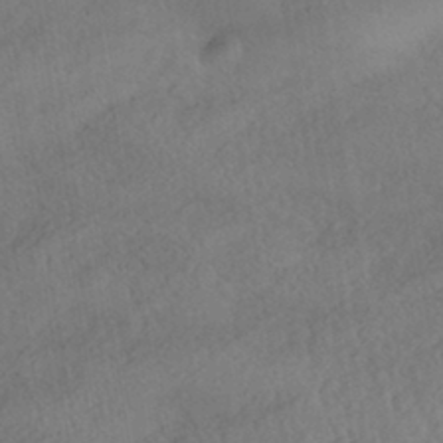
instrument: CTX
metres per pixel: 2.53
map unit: HNhu
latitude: -42.3873
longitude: 105.2943
